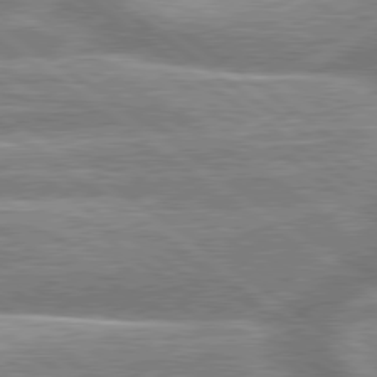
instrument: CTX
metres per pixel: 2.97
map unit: lApd
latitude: 79.3293
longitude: -158.8191
